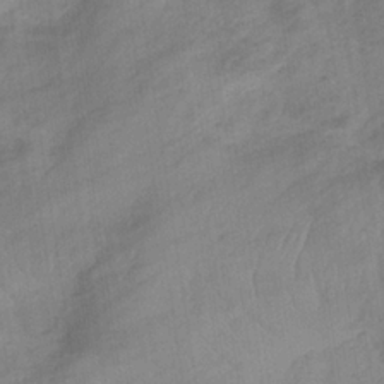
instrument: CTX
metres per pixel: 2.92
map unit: lHb
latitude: -33.4455
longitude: 71.7667
